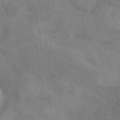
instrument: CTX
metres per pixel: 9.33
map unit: eAb
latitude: 42.3656
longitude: 110.1983
